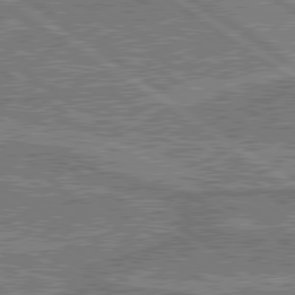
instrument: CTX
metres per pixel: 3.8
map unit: lApd
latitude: 79.8584
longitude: 170.7841
